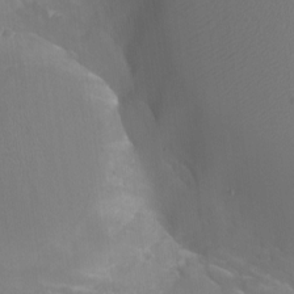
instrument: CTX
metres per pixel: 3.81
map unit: Nhu
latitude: -16.0283
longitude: -56.3467
